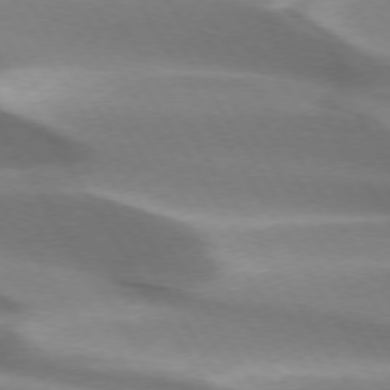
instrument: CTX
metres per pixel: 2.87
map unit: lApd
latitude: 73.2537
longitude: -51.9717
